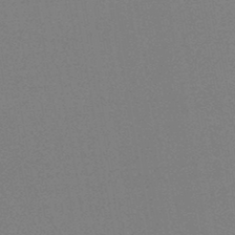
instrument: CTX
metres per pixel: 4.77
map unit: HNb
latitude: -45.5777
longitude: -40.2900
